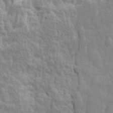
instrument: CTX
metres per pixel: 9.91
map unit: Ave
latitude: 14.3657
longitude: -134.4223
